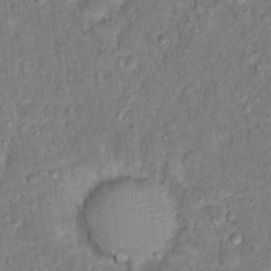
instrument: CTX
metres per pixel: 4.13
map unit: Hto
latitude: 13.7072
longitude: -37.5749
